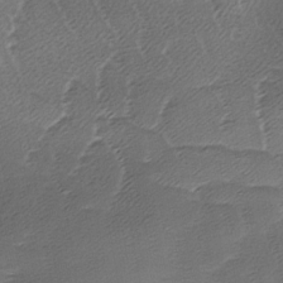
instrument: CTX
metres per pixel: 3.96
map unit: Ave
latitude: -7.8800
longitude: -122.8758
